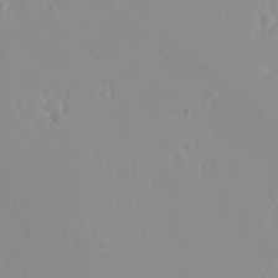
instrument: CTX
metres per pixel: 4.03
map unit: eHh
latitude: -8.3684
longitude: -70.1956
